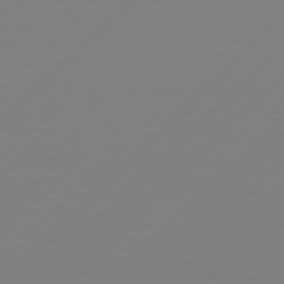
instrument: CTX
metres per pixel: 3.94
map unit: Hpe
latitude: 77.6127
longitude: -133.6694
